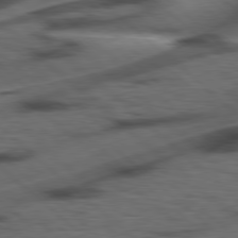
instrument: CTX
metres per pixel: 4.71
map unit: Hpe
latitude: 78.2145
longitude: -155.8016
